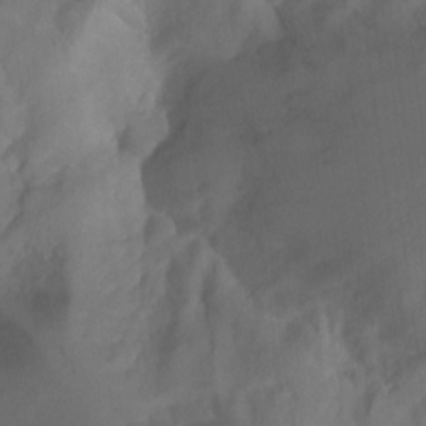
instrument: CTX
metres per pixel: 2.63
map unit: Aa
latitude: -13.1620
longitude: -59.4615
